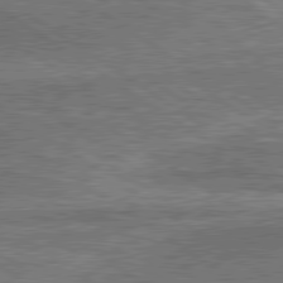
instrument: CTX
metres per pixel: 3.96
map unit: lApd
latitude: 79.9528
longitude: 173.4643
